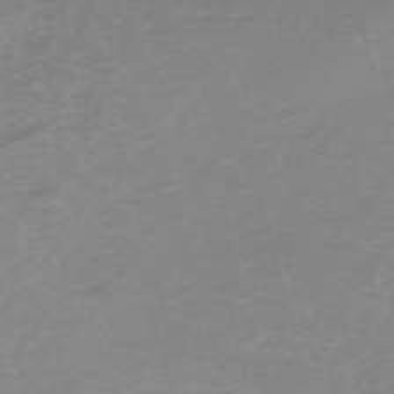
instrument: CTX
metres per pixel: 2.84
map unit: HNb
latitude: -54.5763
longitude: -43.1025
